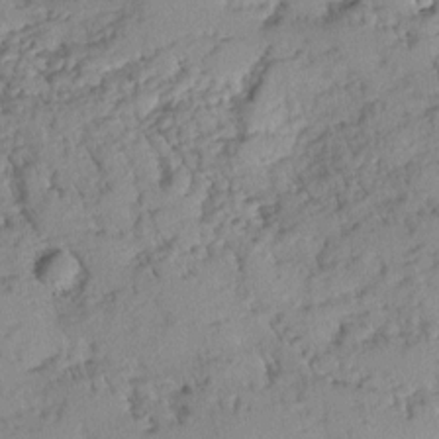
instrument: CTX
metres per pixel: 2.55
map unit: Ave
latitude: 0.1011
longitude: -110.3656
